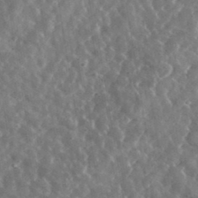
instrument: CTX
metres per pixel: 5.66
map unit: lHvf
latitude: 36.8380
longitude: -89.2348
